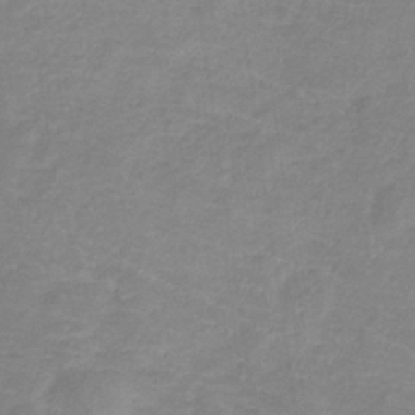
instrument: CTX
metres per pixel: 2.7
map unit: eHb
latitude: -31.9367
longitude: 66.9353
